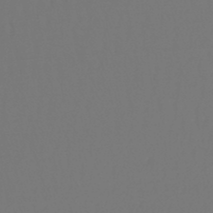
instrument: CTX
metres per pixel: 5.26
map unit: lHb
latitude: -47.6722
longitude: 61.8044
